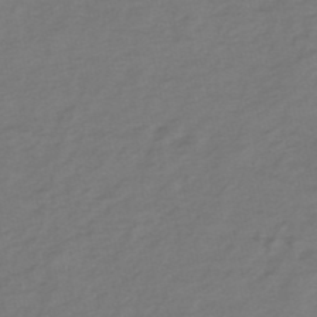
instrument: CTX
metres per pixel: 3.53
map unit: eHh
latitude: -51.6155
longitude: -24.7813
